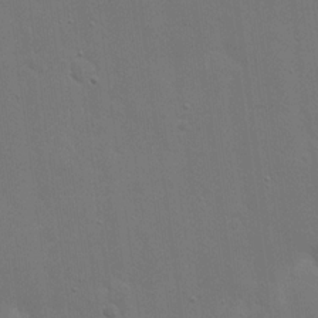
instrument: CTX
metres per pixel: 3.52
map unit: eHh
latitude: 19.6882
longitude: -67.0836
